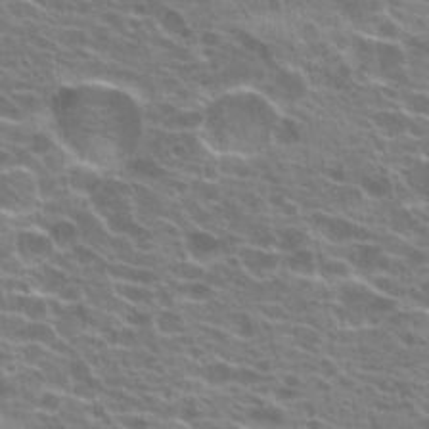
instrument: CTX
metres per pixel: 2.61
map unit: Hto
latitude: 21.5560
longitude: -40.3467
